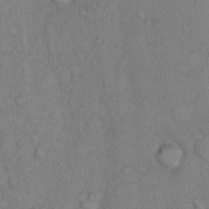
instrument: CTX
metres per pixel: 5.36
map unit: Hto
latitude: 9.7450
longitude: -59.1592
